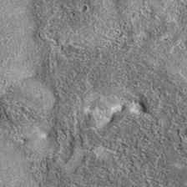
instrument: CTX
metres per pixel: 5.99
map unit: eAb
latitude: 37.0458
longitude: 105.6722
